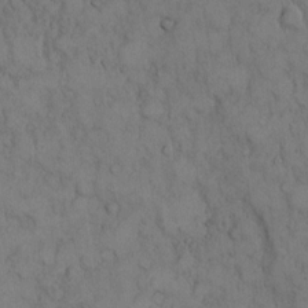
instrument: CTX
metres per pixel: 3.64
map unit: Hto
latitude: 8.7246
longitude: -60.5545
